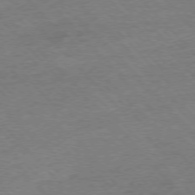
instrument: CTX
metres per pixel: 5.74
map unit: Ap
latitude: -77.1431
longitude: -95.1970
